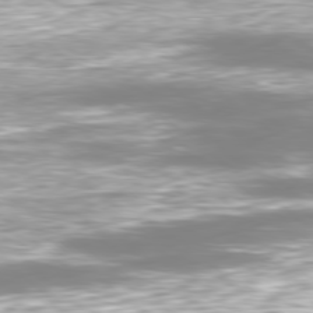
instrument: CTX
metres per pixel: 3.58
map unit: Ap
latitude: -79.8233
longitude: -61.0269
